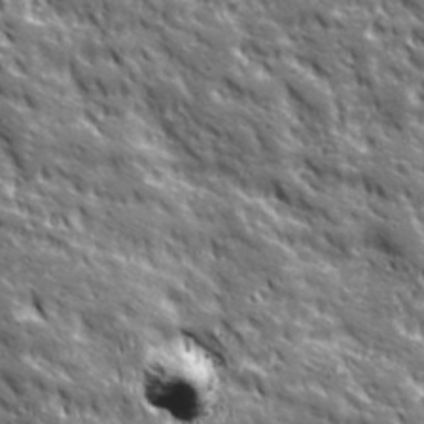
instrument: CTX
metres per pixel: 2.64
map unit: Ave
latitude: 20.0633
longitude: -135.1025
